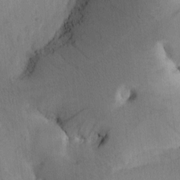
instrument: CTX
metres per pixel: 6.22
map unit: Htu
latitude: -0.5196
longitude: 173.5777
